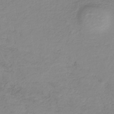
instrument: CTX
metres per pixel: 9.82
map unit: HNb
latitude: -33.8989
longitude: 56.2361
